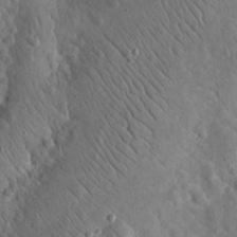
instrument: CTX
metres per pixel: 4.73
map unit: eHh
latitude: 24.1011
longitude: -66.8946
